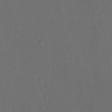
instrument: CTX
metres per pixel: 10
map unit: Ht
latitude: -10.6708
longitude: -35.5938
